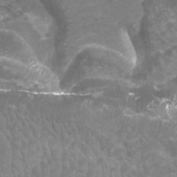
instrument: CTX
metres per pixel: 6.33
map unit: Htu
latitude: 2.9324
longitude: -20.1389
